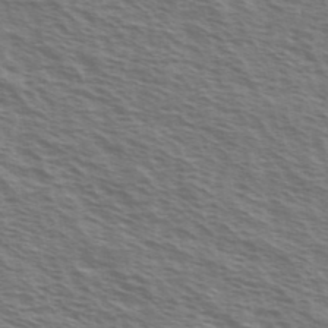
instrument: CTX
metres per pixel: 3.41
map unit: Ave
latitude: 37.8206
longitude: -111.0648
